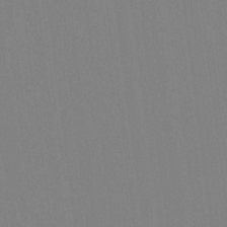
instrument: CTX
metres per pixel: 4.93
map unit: Ave
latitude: 0.4412
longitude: -112.6679
